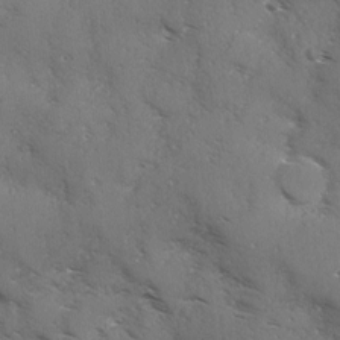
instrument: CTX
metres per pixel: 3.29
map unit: Ave
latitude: 0.0444
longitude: -111.8772
